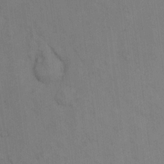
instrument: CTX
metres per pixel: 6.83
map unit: eHh
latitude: 13.7261
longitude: -62.5168
